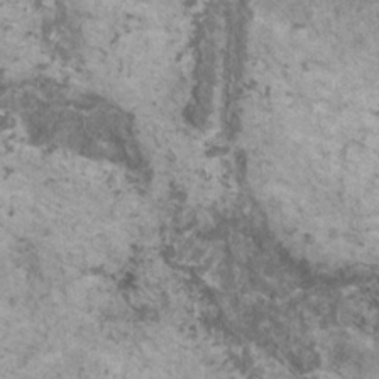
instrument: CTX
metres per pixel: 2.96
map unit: HNhu
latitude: 1.6505
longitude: 4.3684
